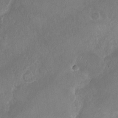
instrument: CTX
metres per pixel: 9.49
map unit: Nhu
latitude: -30.7652
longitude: -62.3090
